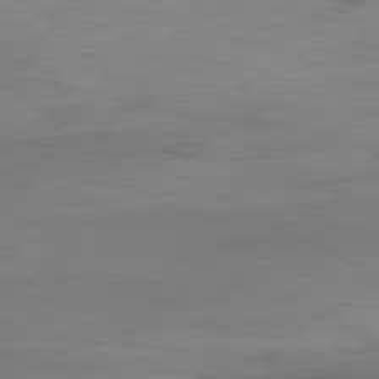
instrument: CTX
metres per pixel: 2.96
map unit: Hpe
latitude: -80.7841
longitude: 19.1053
